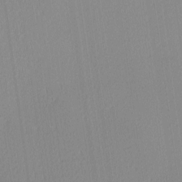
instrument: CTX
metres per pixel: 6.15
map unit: Ave
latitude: 2.8191
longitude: -114.9324
